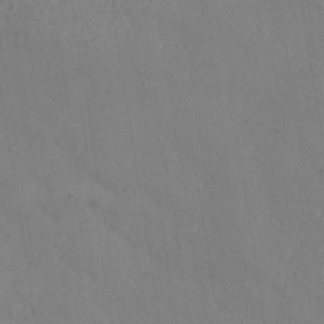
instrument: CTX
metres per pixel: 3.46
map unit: Nhe
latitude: -37.1242
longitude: 139.1998
